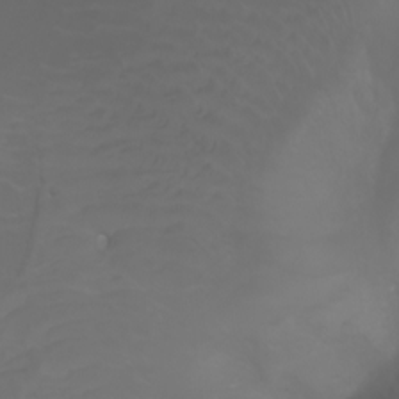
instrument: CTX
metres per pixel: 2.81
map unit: Ht
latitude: -3.2186
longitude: -61.2159
